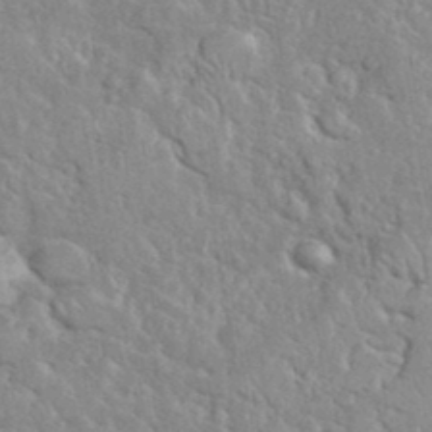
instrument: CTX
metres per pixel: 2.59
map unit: eHh
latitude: 37.5560
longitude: -61.9339
